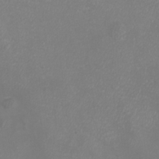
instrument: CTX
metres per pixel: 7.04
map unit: eHh
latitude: -7.1242
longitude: -75.8394
